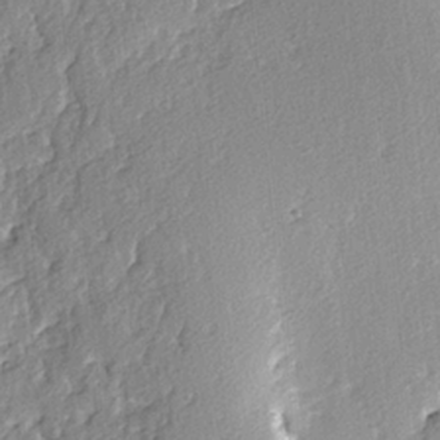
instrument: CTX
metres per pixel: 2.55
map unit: lAvf
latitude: -4.3117
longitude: -108.1200
